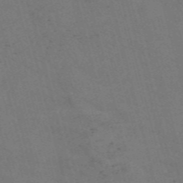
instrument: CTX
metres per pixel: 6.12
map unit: Nve
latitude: -58.0283
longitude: 51.6911
